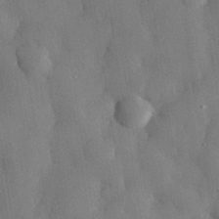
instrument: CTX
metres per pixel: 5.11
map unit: eHh
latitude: 29.9906
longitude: -76.5545
